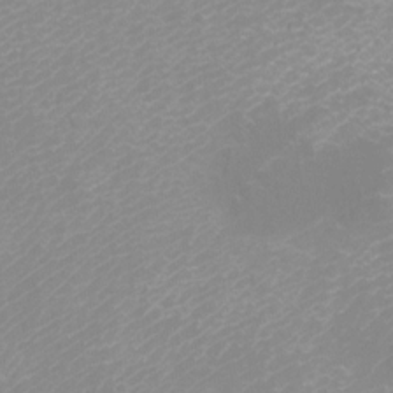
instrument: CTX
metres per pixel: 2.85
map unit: Htu
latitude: -12.0094
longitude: -70.8758
